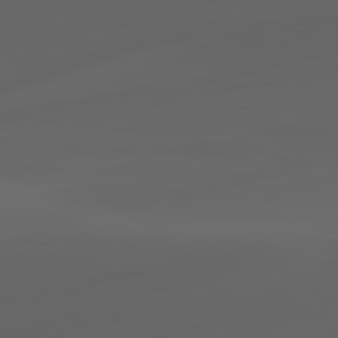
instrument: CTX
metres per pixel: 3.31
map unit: lApd
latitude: 80.8947
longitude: -85.2537
